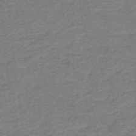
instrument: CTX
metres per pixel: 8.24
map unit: lHb
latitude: -41.0486
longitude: 54.0283
